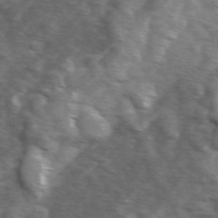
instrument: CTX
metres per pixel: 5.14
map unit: Ave
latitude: 1.1214
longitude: -112.8191
